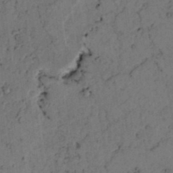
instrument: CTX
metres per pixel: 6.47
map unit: lAvf
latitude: 4.3089
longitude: 158.9730
